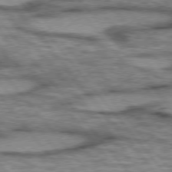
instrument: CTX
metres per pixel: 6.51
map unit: lApd
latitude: 75.5938
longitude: -49.0836
